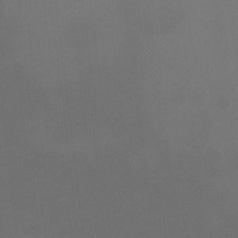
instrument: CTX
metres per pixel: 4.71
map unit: Hto
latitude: -6.6518
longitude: -48.4979
